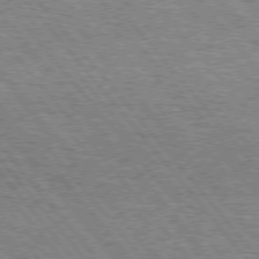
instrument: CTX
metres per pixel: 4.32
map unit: Hpe
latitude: 75.1403
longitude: -139.6883
